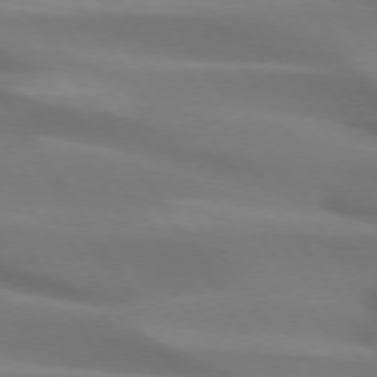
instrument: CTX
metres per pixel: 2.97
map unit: lApd
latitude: 73.9339
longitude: -50.6112
